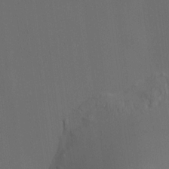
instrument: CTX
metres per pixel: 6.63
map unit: HNhu
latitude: 10.9892
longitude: 10.4251
